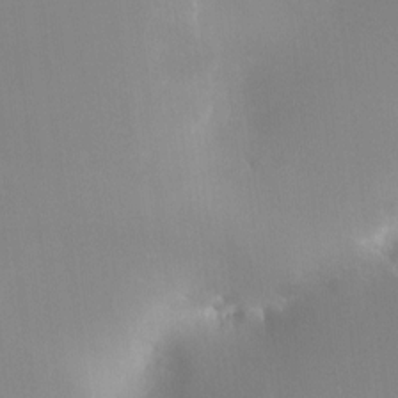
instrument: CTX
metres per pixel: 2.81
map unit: HNhu
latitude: 7.5938
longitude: 9.8611
